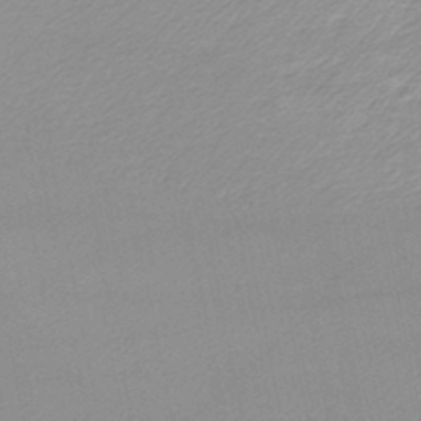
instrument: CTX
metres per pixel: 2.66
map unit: lHb
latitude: -44.1984
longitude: 61.0675
